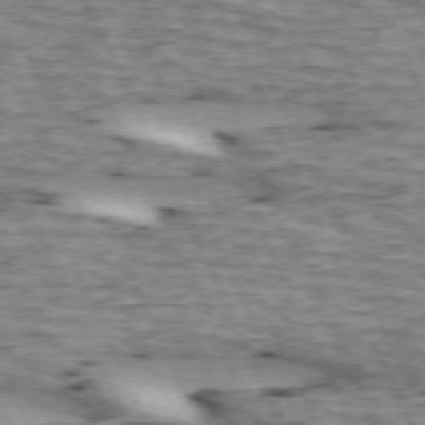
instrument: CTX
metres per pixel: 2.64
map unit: lApd
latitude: 72.9703
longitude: -54.5168
